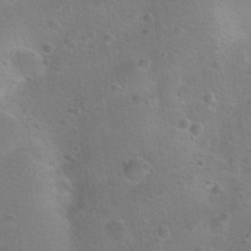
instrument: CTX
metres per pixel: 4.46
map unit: Hto
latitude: 21.1026
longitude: -50.0822
